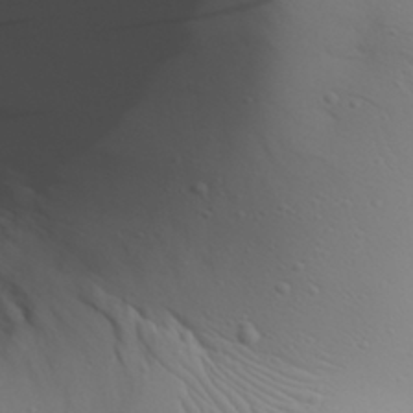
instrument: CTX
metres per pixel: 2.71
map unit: Aa
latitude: 30.6491
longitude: -142.9325
